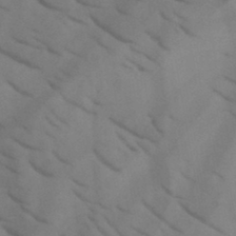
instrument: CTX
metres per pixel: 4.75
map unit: HNb
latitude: -44.7085
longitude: -41.0647
